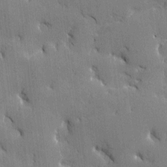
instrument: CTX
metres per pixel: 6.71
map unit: Htu
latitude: -7.7099
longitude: 176.0661
